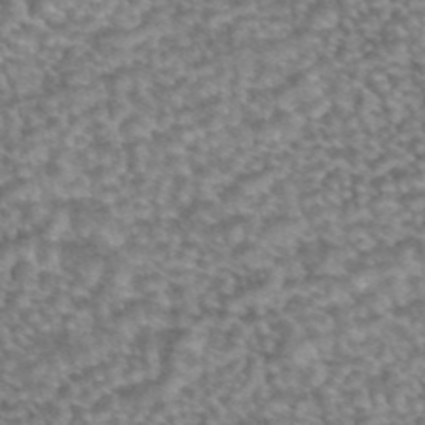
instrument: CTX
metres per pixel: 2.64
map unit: eAb
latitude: 44.7813
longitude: 104.5762
